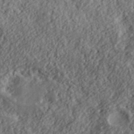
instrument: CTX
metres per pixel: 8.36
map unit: lHvf
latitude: 40.1766
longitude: -88.4790
